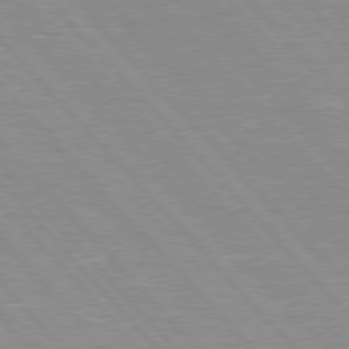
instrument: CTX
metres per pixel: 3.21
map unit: Hpe
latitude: 76.2144
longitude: -126.5546
